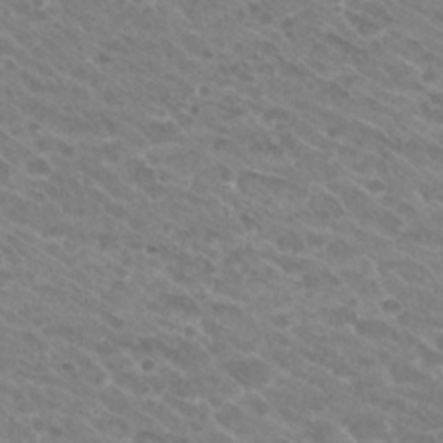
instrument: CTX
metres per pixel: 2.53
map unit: Hto
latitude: 26.7813
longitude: -35.8016
